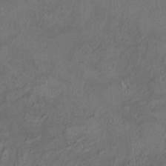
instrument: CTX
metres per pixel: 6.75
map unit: HNhu
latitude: 5.1403
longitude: 13.7478
